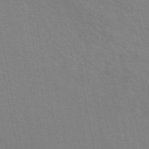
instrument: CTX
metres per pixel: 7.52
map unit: ANa
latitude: 49.1403
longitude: -76.5168
